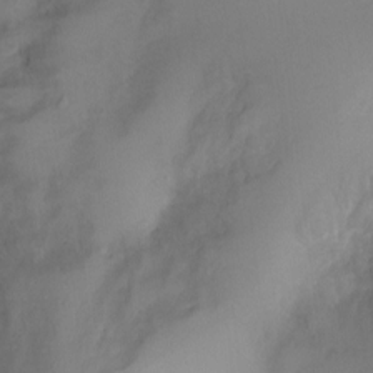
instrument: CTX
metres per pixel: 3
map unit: Ht
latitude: -4.0850
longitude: -19.8394
